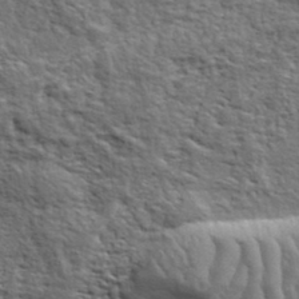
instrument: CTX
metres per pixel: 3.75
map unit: eHh
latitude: 36.7624
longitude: -81.6883
